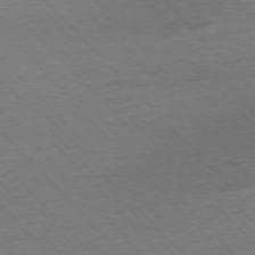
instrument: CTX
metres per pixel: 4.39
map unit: Ap
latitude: -76.7652
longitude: -92.9135
